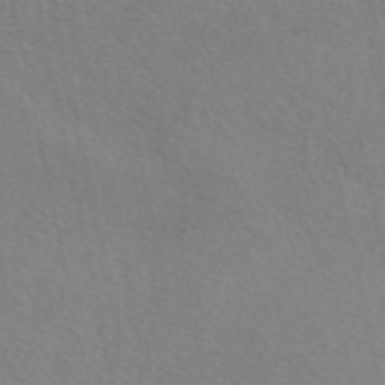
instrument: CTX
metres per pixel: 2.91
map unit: eAb
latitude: 50.4412
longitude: 106.3307
